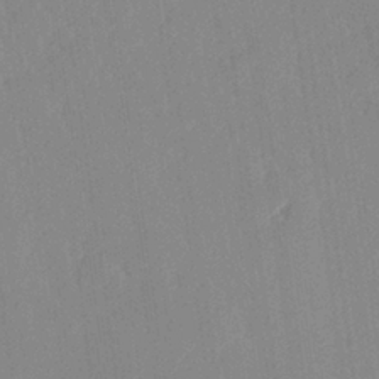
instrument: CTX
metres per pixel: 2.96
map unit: Hve
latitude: 26.9136
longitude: 145.2943
